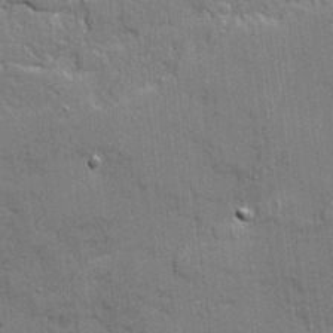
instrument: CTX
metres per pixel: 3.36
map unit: Ave
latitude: 20.1389
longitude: -128.7624
